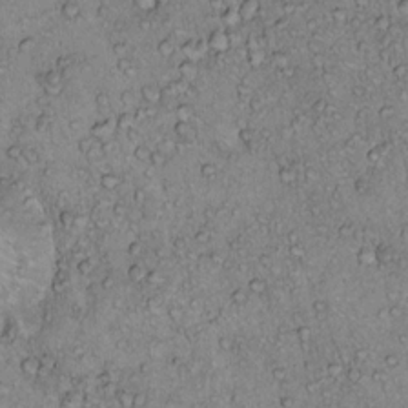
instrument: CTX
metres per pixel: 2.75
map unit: Hto
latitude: 14.1011
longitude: -57.2536
